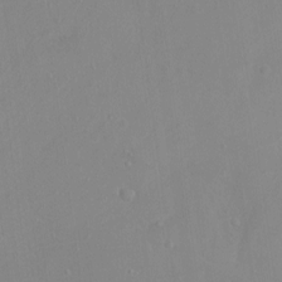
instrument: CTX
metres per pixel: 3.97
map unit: Ht
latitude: 1.2915
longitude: -34.0822
